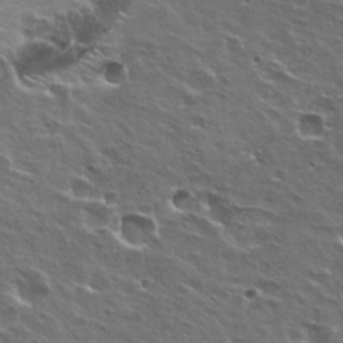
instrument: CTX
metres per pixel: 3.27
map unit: Hto
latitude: 22.2900
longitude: -31.6505
